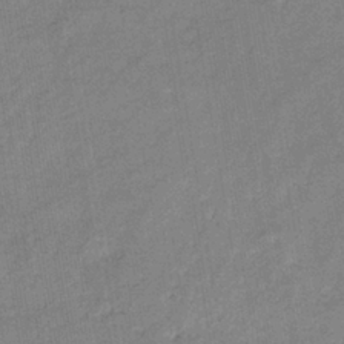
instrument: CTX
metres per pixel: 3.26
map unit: eHb
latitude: -35.2565
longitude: 74.3307
